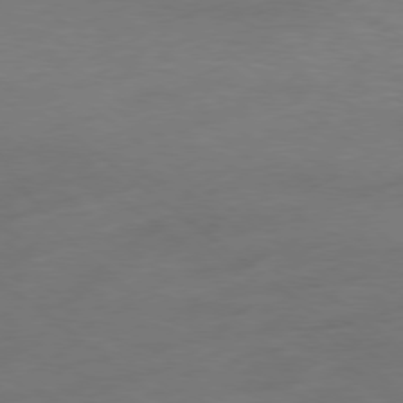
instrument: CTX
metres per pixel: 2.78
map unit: Ap
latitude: -78.9163
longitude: -67.2537
